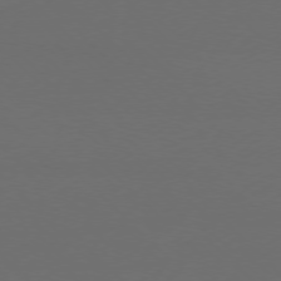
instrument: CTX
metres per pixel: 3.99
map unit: Ap
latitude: -77.3321
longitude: -68.2145
